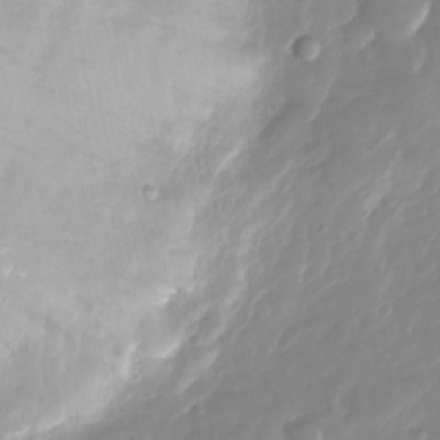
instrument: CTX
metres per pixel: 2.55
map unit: Nhu
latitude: -27.0675
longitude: -61.3481
